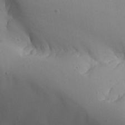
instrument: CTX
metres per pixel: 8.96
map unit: Aa
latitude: 27.5749
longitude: -128.4601
